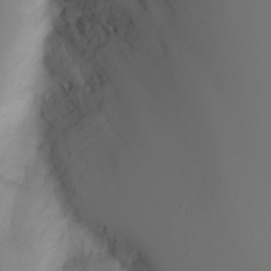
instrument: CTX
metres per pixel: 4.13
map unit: Nhu
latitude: -7.0108
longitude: -81.8772
